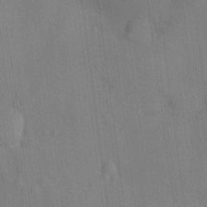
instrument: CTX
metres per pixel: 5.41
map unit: Ht
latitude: -9.3510
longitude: -22.3278
